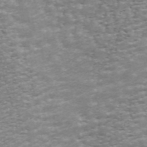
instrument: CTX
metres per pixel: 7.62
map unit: ANa
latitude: 44.8758
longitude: 31.1809
